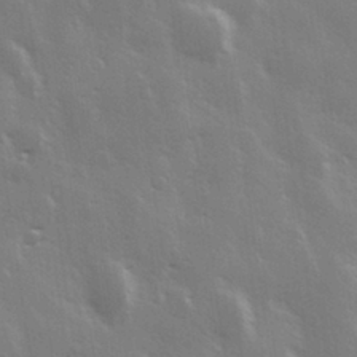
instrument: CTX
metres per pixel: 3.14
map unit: Hve
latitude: 28.4601
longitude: 148.1039
